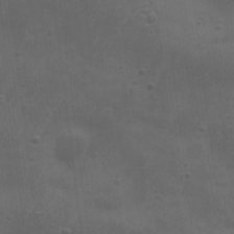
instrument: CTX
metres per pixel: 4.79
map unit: eHh
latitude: -4.1794
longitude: 19.5777
